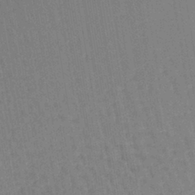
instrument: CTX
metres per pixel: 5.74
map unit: lHb
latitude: -41.6344
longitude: 60.7652
